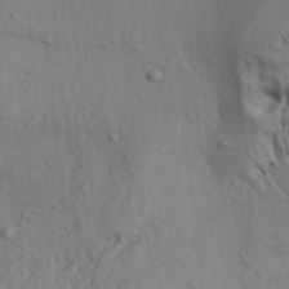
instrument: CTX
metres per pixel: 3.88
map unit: Aa
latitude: 32.2711
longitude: -135.2348
